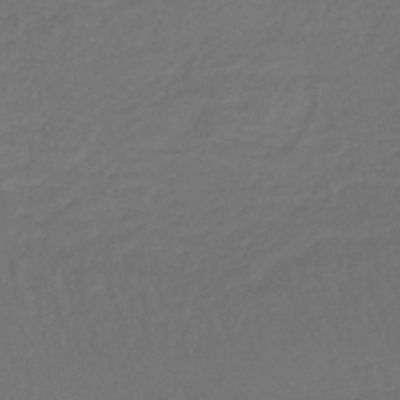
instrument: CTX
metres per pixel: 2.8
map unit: lHb
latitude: -43.3698
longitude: 65.6911
